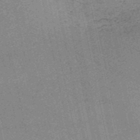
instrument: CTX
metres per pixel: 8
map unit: HNb
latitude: -51.3699
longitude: -51.4804
